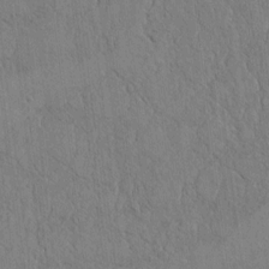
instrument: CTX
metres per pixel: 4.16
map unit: Htu
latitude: 4.2333
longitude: 151.6911
